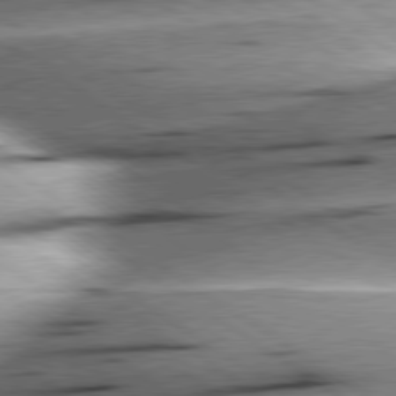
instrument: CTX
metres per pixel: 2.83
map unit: lApd
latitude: 79.5371
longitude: -155.5182
